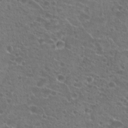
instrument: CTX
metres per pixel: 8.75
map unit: Hto
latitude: 21.8395
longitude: -41.1214
